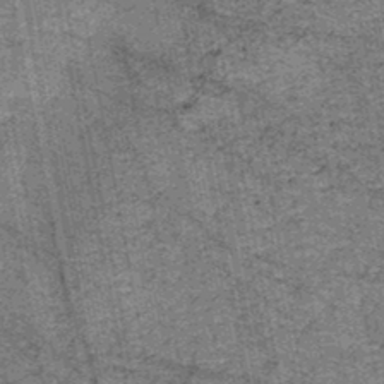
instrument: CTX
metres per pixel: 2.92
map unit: HNb
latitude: -45.1053
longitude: 53.4454
